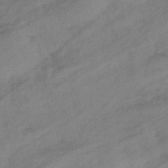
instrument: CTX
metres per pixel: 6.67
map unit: eHb
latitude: -43.9178
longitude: 85.5021
